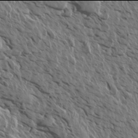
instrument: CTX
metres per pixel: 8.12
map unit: Aa
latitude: 13.9906
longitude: -143.2348
